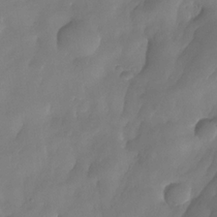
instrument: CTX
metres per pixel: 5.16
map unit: Nhe
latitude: -33.8045
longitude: -145.6505
